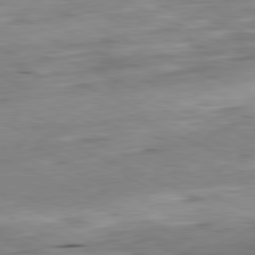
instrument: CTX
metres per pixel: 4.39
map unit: Ap
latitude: -81.6911
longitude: -69.7072
